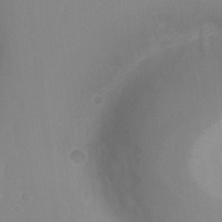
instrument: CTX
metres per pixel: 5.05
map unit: Ht
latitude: -0.9731
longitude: -20.5735
